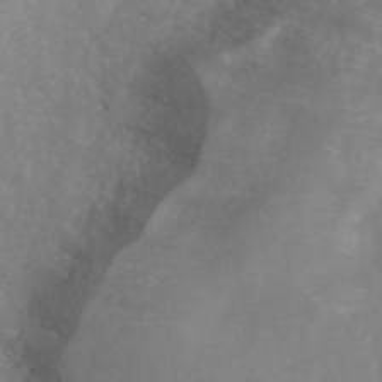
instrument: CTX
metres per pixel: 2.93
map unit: ANa
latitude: 40.2711
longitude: 21.7288
